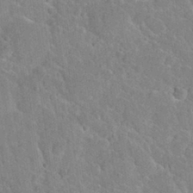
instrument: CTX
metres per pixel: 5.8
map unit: Nhu
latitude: 30.9136
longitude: -51.5182
